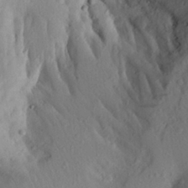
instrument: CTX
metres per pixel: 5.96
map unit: Aa
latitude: 26.7246
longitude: -147.4994
